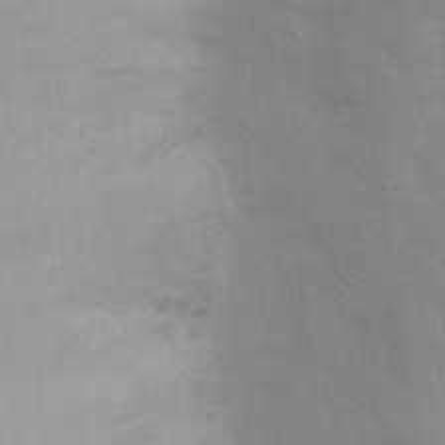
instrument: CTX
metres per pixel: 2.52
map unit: Nhu
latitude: 4.2145
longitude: -24.6301
